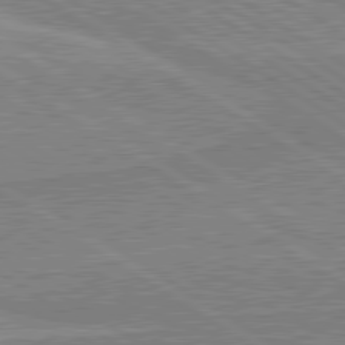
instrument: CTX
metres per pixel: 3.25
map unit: lApd
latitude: 80.3467
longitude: 170.2740
